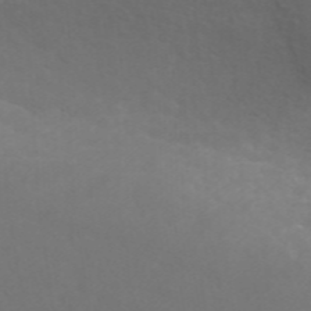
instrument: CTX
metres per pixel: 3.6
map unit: ANa
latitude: 42.9136
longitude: 28.6141
